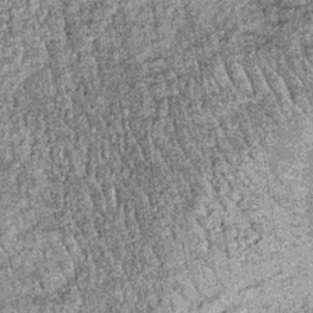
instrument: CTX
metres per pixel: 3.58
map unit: lHb
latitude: -37.0675
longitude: 67.5211
